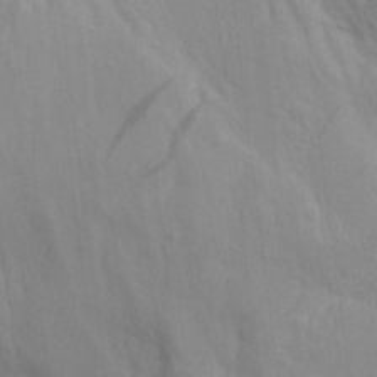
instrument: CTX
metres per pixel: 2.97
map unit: Aa
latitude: 16.7246
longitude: -145.7260
